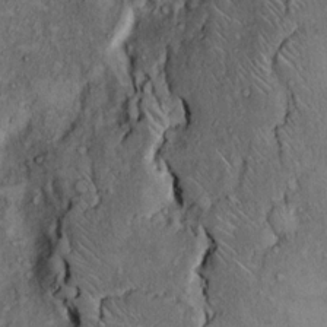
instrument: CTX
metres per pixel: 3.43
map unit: Hto
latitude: 12.1578
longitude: -60.2711
